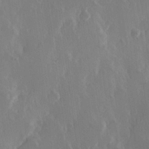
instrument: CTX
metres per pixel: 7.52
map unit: Hve
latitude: 23.0269
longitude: 146.5762
